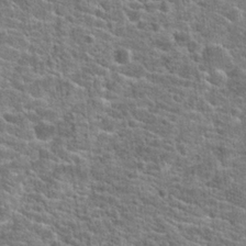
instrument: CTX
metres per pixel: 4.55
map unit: Hto
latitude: 21.6127
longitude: -44.4790
